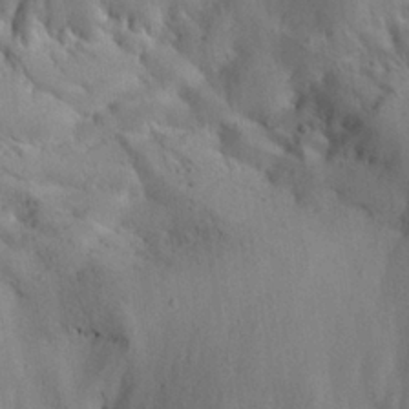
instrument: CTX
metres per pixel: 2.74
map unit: Aa
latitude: 25.8583
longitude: -131.1026
